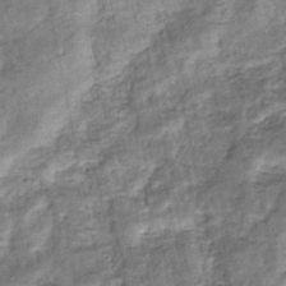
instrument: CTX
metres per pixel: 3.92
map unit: eHb
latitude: -35.1431
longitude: 76.3684
